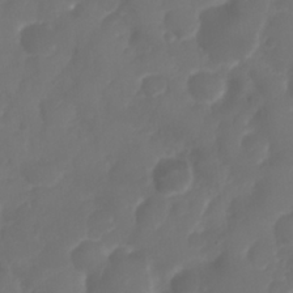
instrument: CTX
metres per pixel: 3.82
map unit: Nhu
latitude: 25.6127
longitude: -63.1403
